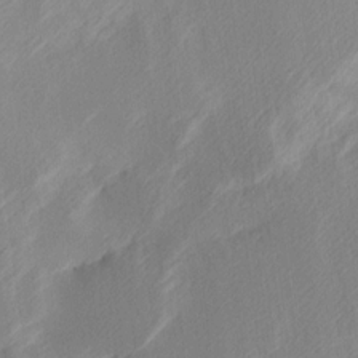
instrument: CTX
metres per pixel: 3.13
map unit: Hve
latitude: 13.4993
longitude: -91.8394
